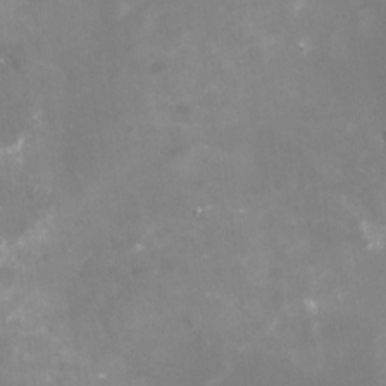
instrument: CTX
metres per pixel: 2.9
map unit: Nhu
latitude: -16.1228
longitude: -56.4223
